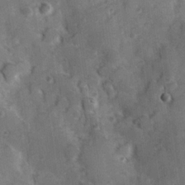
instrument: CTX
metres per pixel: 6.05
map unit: Hve
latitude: 24.2900
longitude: 146.9919
